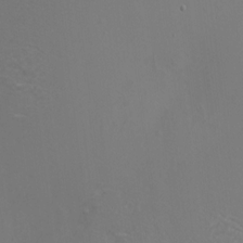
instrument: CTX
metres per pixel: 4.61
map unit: HNhu
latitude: 10.7057
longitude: 22.2929
